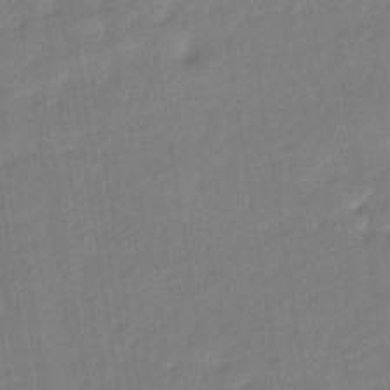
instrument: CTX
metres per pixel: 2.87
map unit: eHb
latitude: -44.9542
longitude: 87.6722
